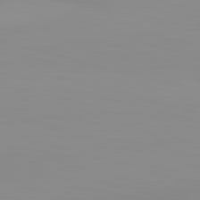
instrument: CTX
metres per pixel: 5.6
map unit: lApd
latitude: 83.1214
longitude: -135.0458
